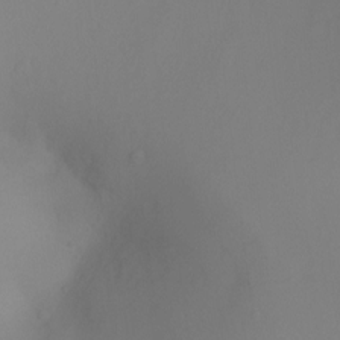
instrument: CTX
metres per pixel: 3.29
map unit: Ht
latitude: -5.2754
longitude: -26.9514
